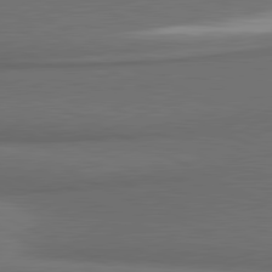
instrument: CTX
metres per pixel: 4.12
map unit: lApd
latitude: 81.4048
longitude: 175.5210
